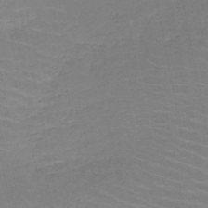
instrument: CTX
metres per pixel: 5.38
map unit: HNb
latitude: -49.9367
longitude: -47.9528
